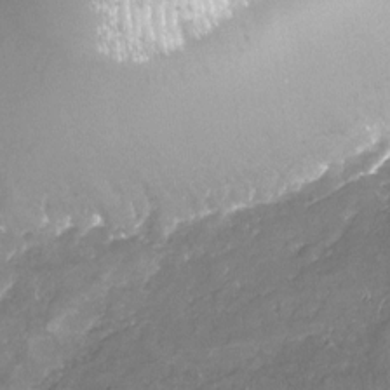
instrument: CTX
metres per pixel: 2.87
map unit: Nhu
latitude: -24.3495
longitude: -57.5182
